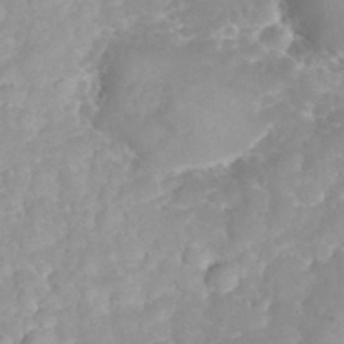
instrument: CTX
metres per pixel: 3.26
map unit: eHh
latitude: 32.4223
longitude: -63.1026
